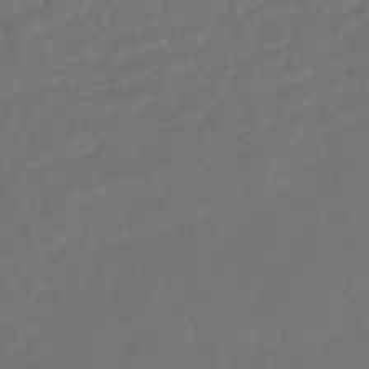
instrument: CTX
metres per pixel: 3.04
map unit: HNhu
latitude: -45.8422
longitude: 103.3888
